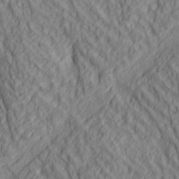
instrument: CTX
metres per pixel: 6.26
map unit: lAa
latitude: 4.5168
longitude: -116.4034
